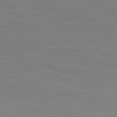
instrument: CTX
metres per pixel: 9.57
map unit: Hpe
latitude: -82.3495
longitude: 10.4629
